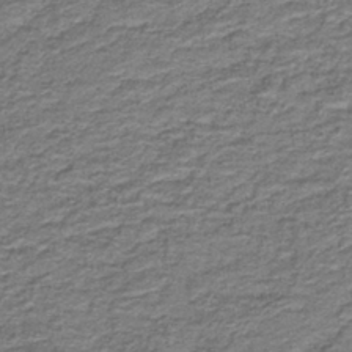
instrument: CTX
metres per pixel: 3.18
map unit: lHb
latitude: -40.1228
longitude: 53.8233
